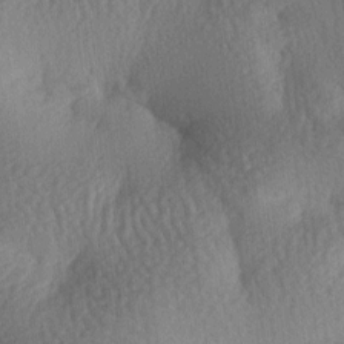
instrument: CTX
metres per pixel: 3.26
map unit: lAa
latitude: -8.1228
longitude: -127.5938
